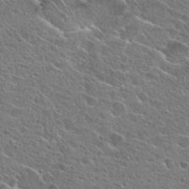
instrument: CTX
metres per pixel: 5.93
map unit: Hto
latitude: 25.9528
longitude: -44.3089
